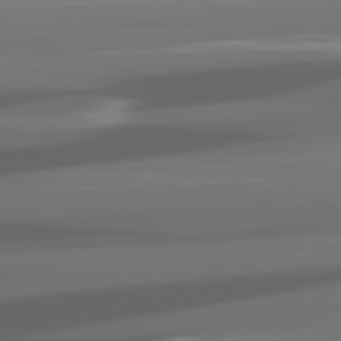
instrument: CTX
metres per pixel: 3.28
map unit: lApd
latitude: 81.0080
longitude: -141.3292
